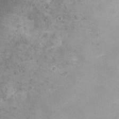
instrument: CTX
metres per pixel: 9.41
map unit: Hto
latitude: -4.5196
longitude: -36.4412
